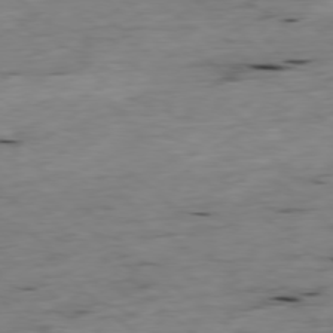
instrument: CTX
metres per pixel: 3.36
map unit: Ap
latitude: -77.9556
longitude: -88.8380
